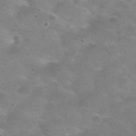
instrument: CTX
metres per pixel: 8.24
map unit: Nhu
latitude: 29.4993
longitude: -48.2334
